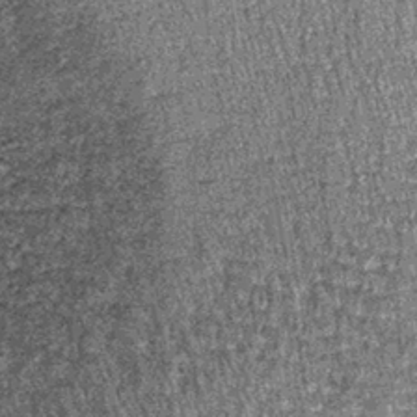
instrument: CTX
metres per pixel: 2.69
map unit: lHb
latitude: -38.9730
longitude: 66.8408
